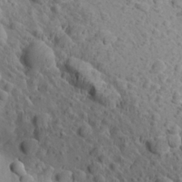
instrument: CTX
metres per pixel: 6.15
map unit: Aa
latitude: 27.0459
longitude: -142.2712
